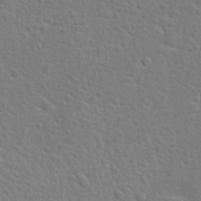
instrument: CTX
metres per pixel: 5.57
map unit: Hto
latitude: 22.3467
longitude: -47.3860
